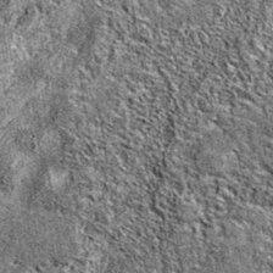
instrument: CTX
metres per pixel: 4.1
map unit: eAb
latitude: 38.2711
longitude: 105.4643
